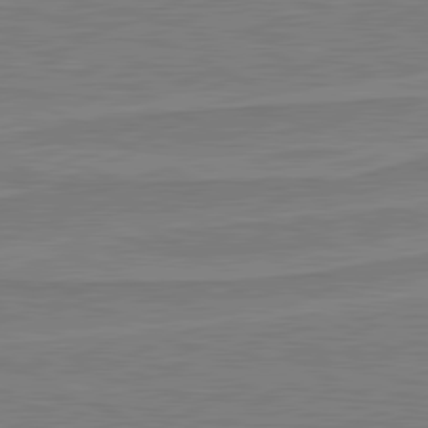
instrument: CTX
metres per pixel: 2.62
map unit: lApd
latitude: 81.3104
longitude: 171.4644
